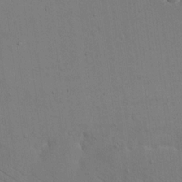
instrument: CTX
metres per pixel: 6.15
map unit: eHh
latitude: 17.2348
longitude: -67.0269
